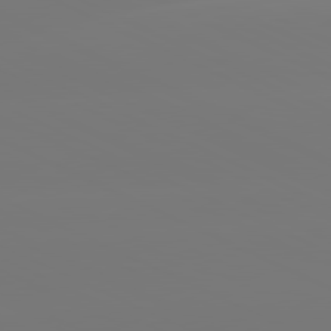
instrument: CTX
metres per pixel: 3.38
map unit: lApd
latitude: 81.2537
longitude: -148.7246
